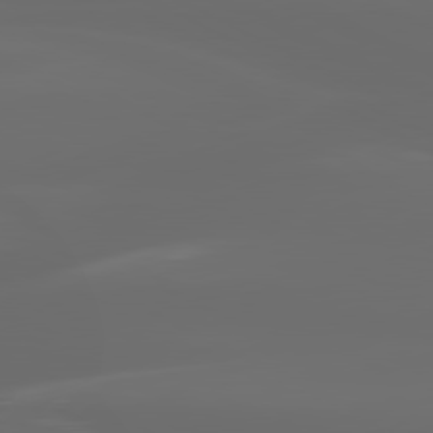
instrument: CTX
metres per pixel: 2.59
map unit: lApd
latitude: 80.6301
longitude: -136.8758
